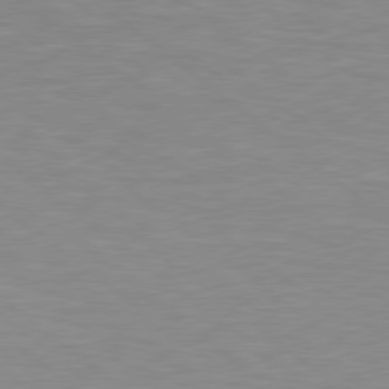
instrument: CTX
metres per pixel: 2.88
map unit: Hpe
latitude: 78.5735
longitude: -151.5182
